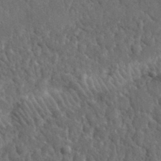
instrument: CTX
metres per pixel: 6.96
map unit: lHvf
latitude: 35.5749
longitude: -87.4048
